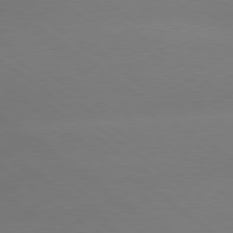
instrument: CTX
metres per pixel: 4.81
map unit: lApd
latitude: 79.1592
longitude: -151.2348
